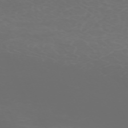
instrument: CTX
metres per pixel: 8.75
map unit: Nhu
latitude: -68.3684
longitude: 38.8030
